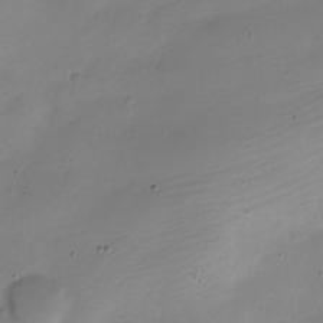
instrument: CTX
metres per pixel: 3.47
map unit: Nve
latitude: -22.2929
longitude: 105.8800
